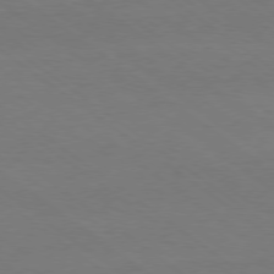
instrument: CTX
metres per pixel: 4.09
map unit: Ap
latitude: -79.2942
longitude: -97.2159
